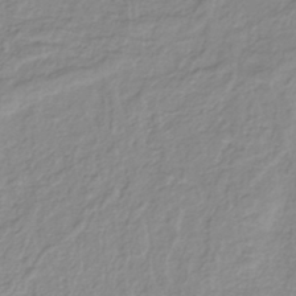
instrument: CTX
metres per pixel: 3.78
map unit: lHb
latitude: -40.8975
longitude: 70.2362
